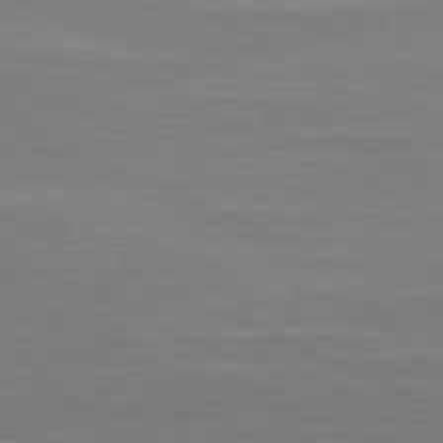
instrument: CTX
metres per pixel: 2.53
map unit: lApd
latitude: 81.4993
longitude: -169.9150
